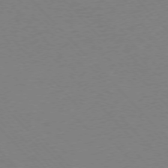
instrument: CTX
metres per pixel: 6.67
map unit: Ap
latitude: -76.3117
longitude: -85.8583
